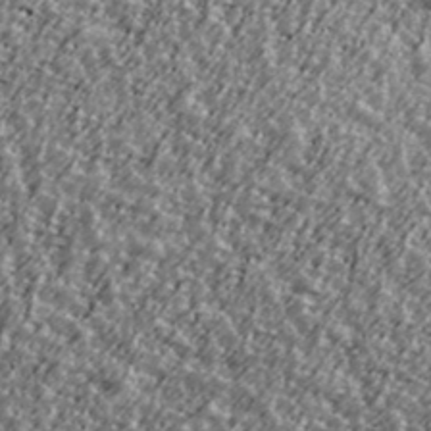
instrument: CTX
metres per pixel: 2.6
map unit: Ave
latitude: 42.3089
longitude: -113.6127
